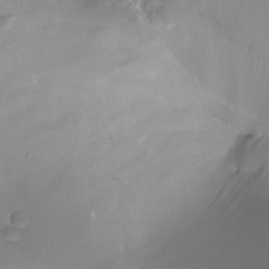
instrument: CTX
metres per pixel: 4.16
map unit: Ht
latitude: -14.4440
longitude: -52.2712
